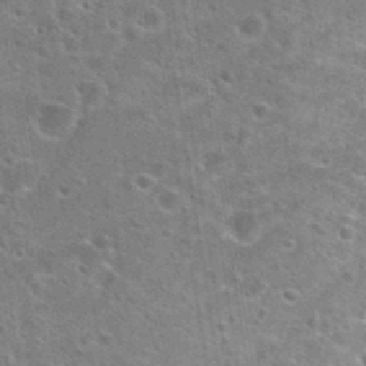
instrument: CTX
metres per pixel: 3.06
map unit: Hto
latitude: 24.3278
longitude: -47.3293
